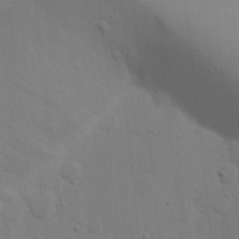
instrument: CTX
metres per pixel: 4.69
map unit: Nhu
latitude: 19.5560
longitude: -73.4427
